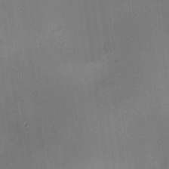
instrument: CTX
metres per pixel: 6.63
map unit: HNhu
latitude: 10.7246
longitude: 11.1053
